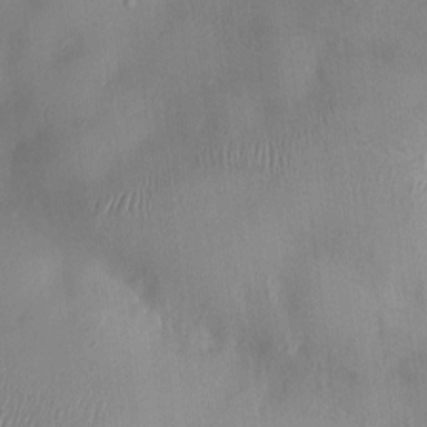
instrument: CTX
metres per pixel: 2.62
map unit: HNhu
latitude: 4.1956
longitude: -4.8002
